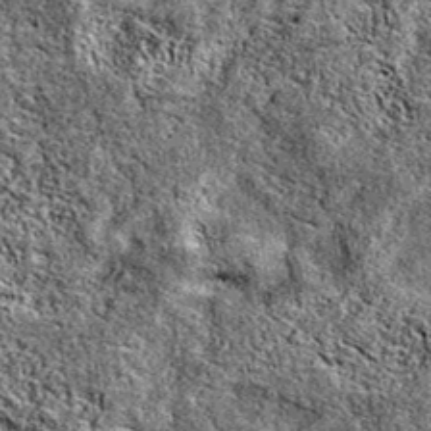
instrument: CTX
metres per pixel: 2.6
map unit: eAb
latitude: 38.0255
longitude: 111.1242
